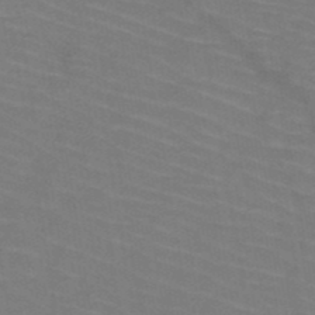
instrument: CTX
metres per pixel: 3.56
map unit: HNb
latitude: -50.5763
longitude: -44.9702
